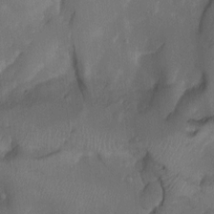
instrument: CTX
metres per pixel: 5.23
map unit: Aa
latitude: -7.5966
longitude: -72.2523
